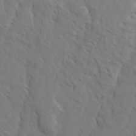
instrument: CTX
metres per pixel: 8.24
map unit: Ave
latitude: 23.5371
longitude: -132.9325
